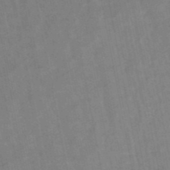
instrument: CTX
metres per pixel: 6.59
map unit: lHb
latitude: -49.0109
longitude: 78.0661
